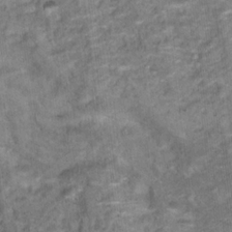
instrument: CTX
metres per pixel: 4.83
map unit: Hto
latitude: 17.6316
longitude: -36.6680
